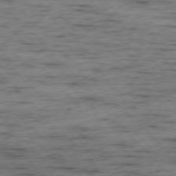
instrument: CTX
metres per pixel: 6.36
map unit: Ap
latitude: -76.9542
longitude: -91.1403
